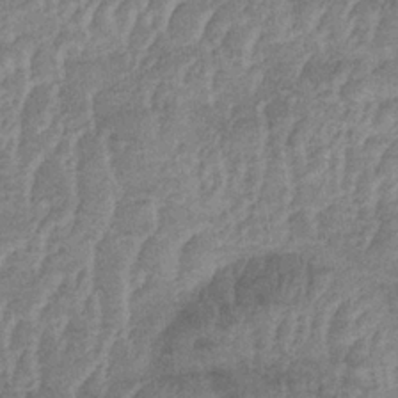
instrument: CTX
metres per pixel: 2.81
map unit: lHb
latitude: -34.1795
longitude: 70.8975
